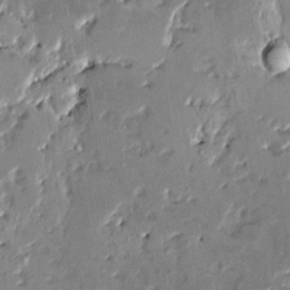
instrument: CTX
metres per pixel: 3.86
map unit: HNhu
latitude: 3.7449
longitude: 7.9367
